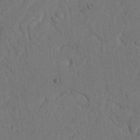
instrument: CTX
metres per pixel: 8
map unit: Nhu
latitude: 22.4223
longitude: -74.1767
